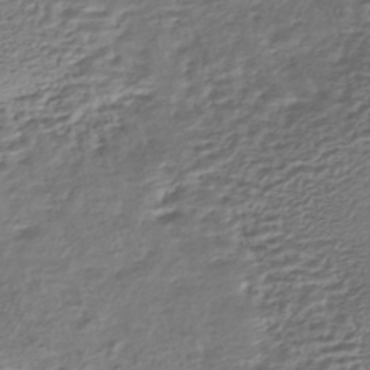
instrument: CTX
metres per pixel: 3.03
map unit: HNhu
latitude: -44.5763
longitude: 101.3131
